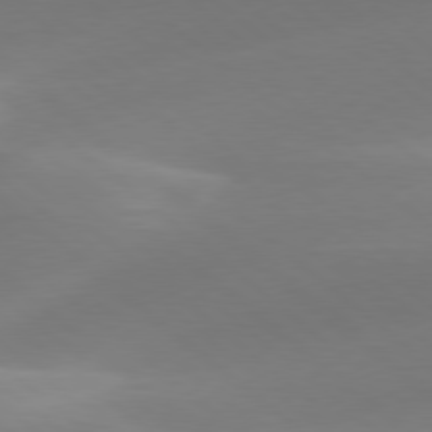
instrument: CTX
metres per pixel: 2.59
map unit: lApd
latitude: 78.3656
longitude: -51.5371
